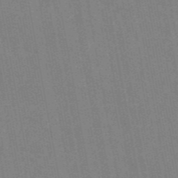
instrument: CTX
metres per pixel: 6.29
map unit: ANa
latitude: 46.4790
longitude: 49.0109
